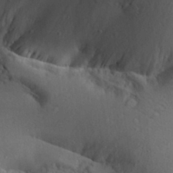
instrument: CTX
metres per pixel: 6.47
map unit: Aa
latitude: 29.6127
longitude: -133.6505
